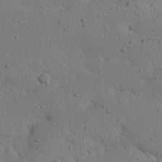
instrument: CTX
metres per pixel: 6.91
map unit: Nhu
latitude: 22.6490
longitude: -72.4412
